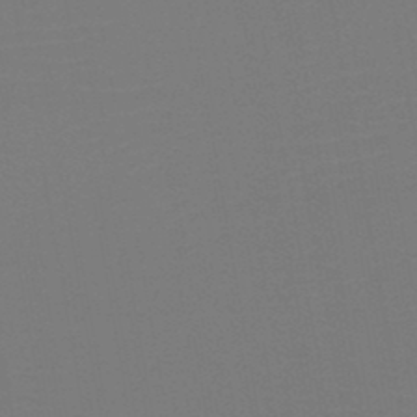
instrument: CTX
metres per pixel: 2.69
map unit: HNb
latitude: -47.1620
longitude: -42.8191
